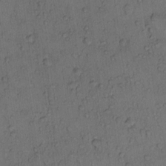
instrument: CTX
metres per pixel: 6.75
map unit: Hto
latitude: 11.6505
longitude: -58.2145
